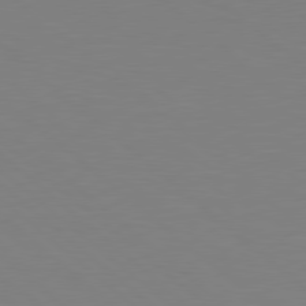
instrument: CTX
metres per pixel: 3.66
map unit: Hpe
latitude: 78.8002
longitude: -165.1592
